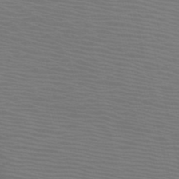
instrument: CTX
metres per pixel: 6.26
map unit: HNb
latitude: -51.5210
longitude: -44.8758
